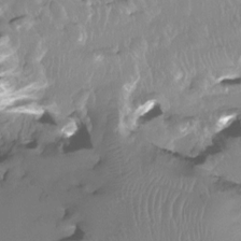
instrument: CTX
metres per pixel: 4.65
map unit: Htu
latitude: -14.6519
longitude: -47.3671
